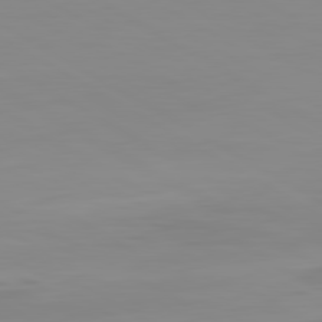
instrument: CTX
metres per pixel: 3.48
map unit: lApd
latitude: 80.2900
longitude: -91.8394
